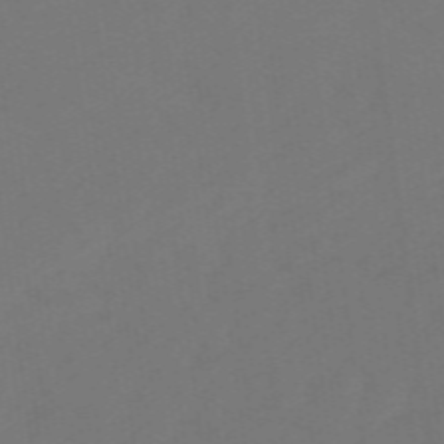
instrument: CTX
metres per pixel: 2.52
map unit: eHb
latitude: -49.5022
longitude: 83.6911
